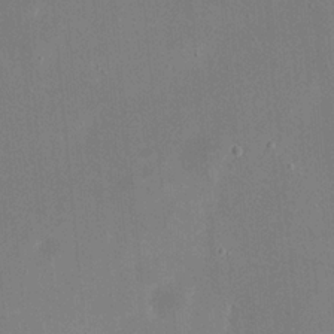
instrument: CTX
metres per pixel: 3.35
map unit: eHh
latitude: 20.4601
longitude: -68.0444
